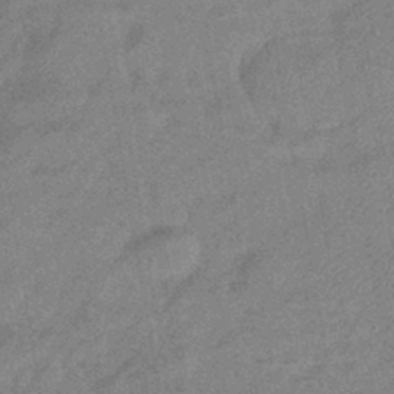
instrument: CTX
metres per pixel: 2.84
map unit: eHb
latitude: -42.1605
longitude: 82.1039
